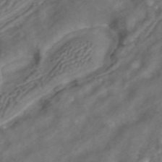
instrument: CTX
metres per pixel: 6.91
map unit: ANa
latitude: 42.7813
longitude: 24.1417
